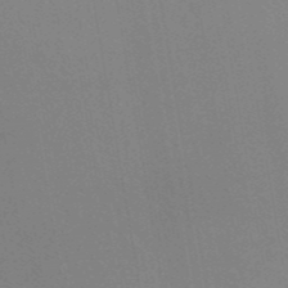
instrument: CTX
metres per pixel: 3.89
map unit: ANa
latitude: 43.7072
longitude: 27.7477
